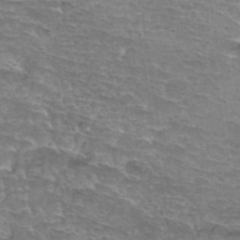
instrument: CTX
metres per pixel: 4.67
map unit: Hto
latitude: 35.1781
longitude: -43.4993
